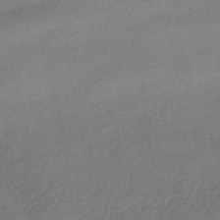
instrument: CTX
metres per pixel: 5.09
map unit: HNhu
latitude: -41.3509
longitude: 95.0108
